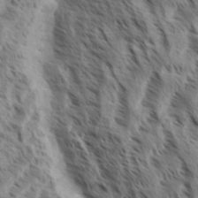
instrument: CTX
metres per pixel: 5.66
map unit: eHh
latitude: 35.0458
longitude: -138.7813
